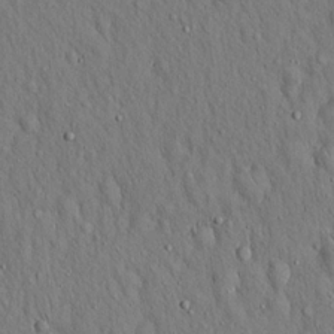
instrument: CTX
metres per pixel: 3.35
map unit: Hto
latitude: 15.4994
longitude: -58.5357
